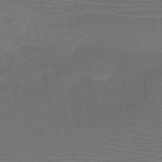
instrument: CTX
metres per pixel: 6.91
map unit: HNb
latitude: -47.6533
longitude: -41.5182
